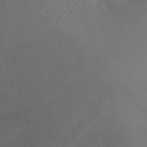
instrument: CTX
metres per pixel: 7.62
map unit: Ht
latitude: -4.0850
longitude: -27.4427
